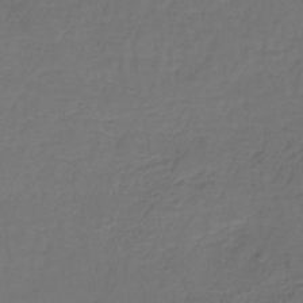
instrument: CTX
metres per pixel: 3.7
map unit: lHb
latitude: -38.2551
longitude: 61.0486
